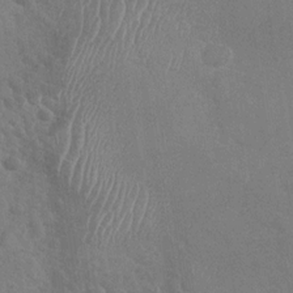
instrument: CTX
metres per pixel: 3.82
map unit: Nhu
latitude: -30.1606
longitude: -61.8016
